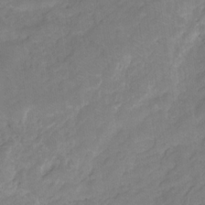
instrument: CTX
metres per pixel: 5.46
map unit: HNhu
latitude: -28.3117
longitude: 75.3510
